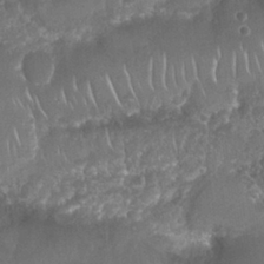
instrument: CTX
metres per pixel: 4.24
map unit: Nhu
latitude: 25.3481
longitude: -61.1592
